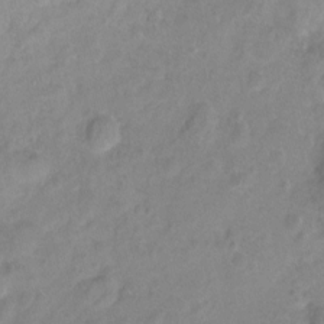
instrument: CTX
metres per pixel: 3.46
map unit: Nhu
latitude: 1.3481
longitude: -15.9528
